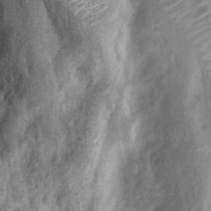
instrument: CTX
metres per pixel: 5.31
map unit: Nhu
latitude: 7.9906
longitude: -22.1200
